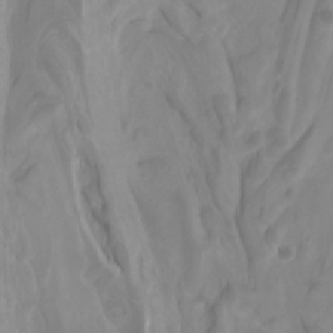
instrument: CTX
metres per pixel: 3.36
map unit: Htu
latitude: -5.4832
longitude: 138.2740
